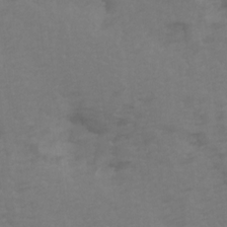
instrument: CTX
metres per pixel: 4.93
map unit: Ave
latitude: 14.3279
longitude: -105.4994
